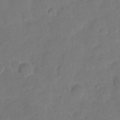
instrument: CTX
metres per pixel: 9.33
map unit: Hto
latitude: 5.3104
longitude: -61.2726
